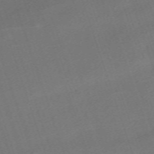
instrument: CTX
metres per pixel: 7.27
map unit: eHh
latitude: -63.9178
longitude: 50.6329
